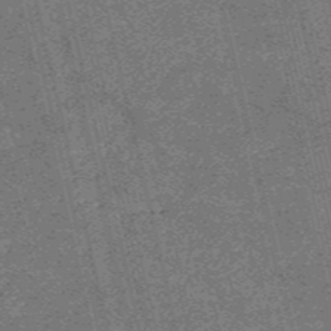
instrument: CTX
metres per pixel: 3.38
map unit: HNb
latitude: -54.8786
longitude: -39.9339
